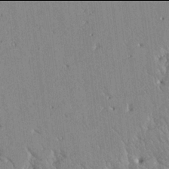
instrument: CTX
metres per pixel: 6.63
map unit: Aa
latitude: 17.9906
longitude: -143.4993
